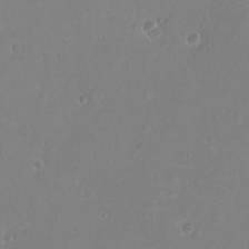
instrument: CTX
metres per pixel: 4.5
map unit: eHh
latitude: -9.7100
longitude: -68.6679
